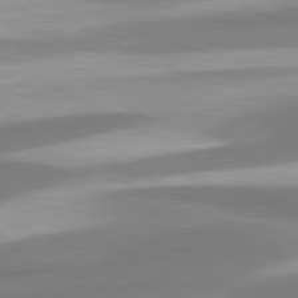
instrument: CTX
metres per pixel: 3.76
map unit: lApd
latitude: 80.5168
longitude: 177.1053
